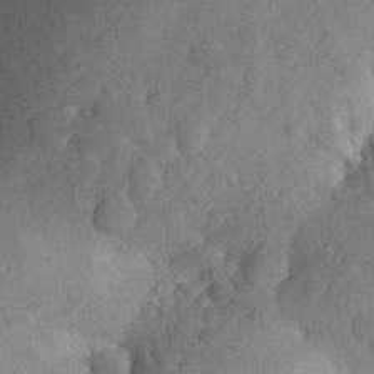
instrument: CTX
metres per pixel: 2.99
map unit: Aa
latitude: 27.0270
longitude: -144.9325
